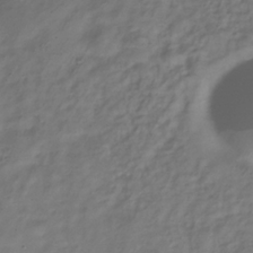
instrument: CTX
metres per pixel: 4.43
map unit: Hve
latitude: -33.5399
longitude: 91.2187
